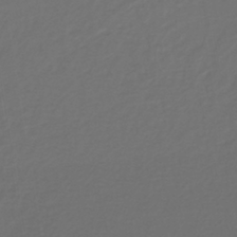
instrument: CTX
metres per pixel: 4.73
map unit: lHb
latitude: -39.3699
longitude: 62.9163
